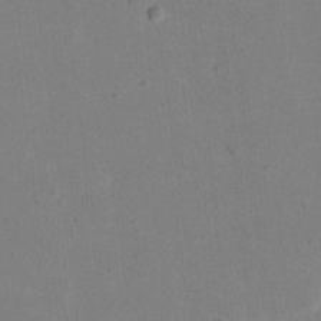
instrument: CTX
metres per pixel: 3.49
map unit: eHh
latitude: 18.4223
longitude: -71.0458
